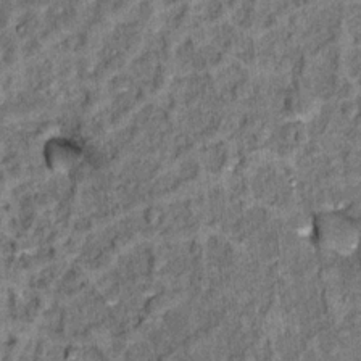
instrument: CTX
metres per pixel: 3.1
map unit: Hto
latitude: 14.4790
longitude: -34.6679
